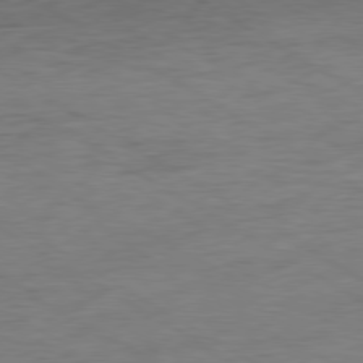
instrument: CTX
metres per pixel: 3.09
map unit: Ap
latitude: -80.1228
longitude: -52.2712
